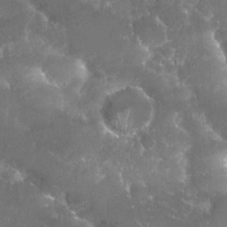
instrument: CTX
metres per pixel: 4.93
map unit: Nhu
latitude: 25.8961
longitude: -60.5923
